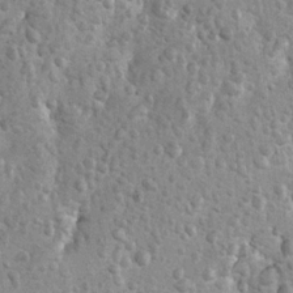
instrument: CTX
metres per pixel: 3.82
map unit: Hto
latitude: 11.5560
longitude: -36.4223
